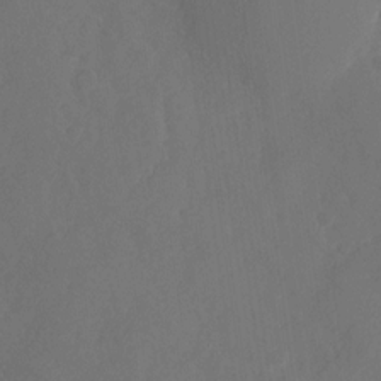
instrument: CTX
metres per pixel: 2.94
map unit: Nhu
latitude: -28.0661
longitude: -65.9528
